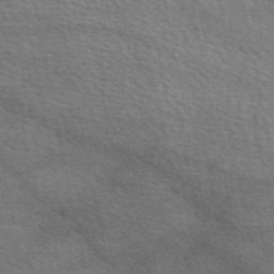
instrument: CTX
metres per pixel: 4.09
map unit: eAb
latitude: 51.1403
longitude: 116.8219
